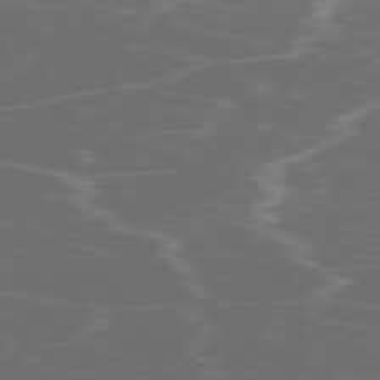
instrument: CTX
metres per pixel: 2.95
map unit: Ap
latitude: -79.7288
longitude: -73.6316
